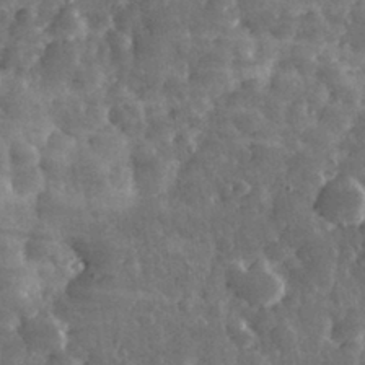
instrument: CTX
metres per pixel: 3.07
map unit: eHh
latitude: 31.9339
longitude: -69.6883
